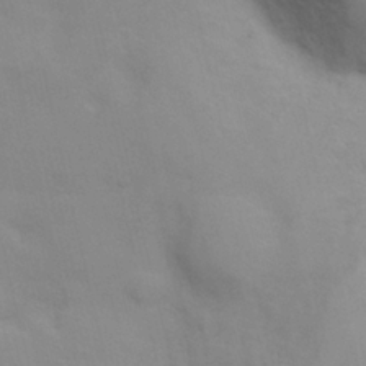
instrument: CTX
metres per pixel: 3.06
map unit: Nhu
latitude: 10.4790
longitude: -24.8380
